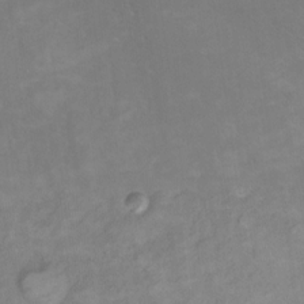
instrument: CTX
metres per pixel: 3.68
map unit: Hto
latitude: 7.6505
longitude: -36.4790
